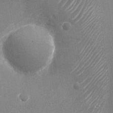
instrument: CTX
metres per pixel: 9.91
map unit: Nhu
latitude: -24.5385
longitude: -71.9528
